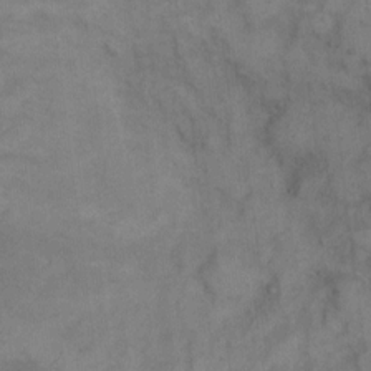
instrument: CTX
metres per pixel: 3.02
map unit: eHh
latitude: 10.3845
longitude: -63.3482
